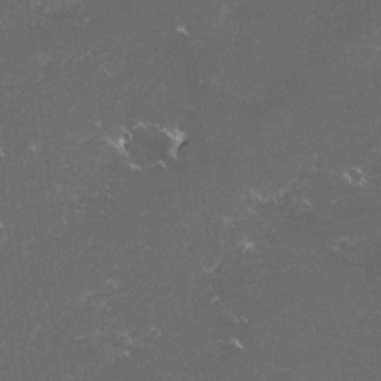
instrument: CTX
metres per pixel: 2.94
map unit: lHvf
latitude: -15.1998
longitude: -101.9528
